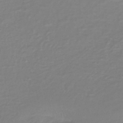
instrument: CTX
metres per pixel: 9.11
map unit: lHb
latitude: -42.0849
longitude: 63.2754
